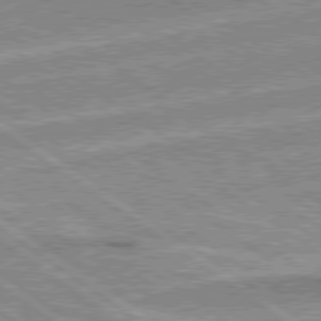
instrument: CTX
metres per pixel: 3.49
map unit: Hpe
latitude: 78.9136
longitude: -171.9717
